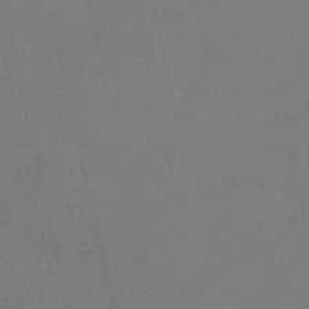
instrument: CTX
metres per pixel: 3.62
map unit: HNb
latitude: -53.1998
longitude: -50.7624
